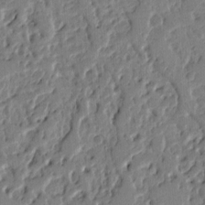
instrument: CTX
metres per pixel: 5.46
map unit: Ht
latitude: 10.3278
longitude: -78.2145
